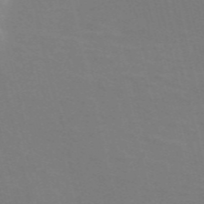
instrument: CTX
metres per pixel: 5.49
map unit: Nve
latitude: -58.3306
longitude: 63.3887
